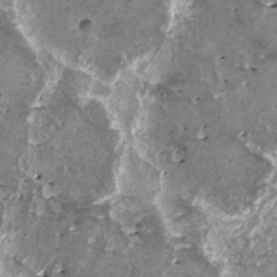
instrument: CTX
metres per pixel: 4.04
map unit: HNhu
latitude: 1.4993
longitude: 6.2550
